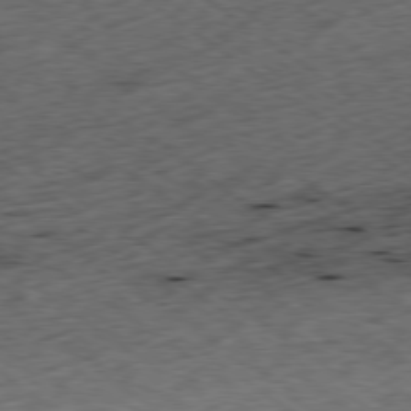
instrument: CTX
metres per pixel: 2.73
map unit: Ap
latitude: -79.2565
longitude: -52.1389
